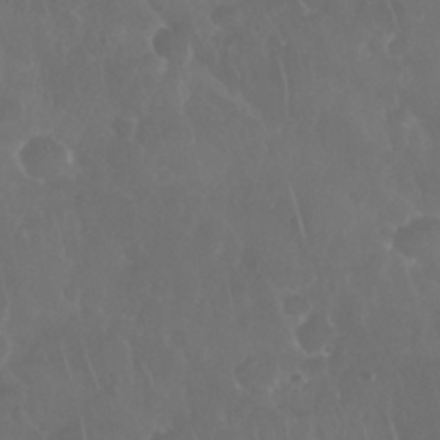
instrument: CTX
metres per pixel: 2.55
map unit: Nhu
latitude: 28.3845
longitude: -63.9906
